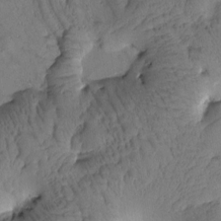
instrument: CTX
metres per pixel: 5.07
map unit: Htu
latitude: 0.7813
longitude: 175.8422
